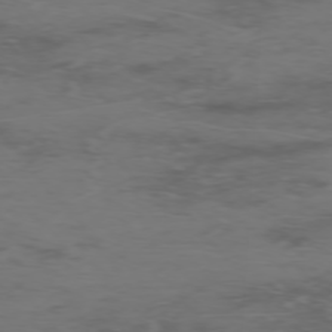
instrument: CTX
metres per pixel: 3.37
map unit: Hpe
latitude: -75.5588
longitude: -19.6882
